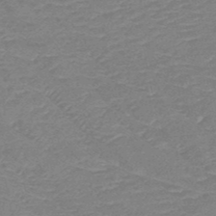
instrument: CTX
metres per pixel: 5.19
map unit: HNb
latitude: -49.3132
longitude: -52.5168
